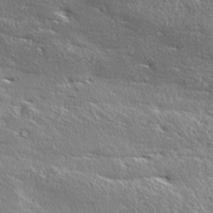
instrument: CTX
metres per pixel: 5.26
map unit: Ave
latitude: 17.5749
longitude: -137.6694
